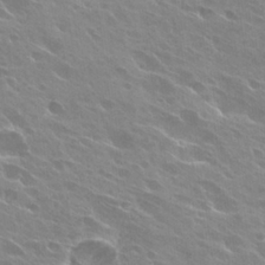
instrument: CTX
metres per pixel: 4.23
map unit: Hto
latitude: 26.8758
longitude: -41.0269
